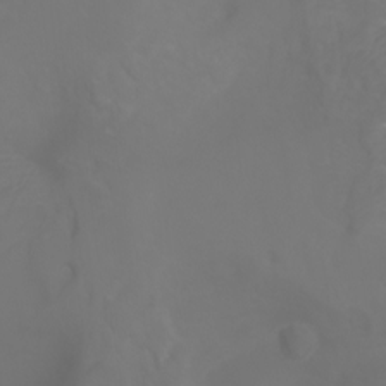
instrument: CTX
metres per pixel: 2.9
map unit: Ht
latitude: -3.2564
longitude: -61.3104
